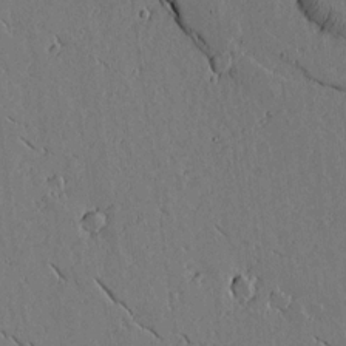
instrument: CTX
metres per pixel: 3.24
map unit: lAvf
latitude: 15.9528
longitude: -125.5749
